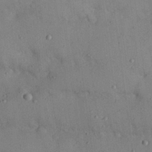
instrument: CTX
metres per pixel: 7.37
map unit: Nhu
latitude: 25.9150
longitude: -71.3859
